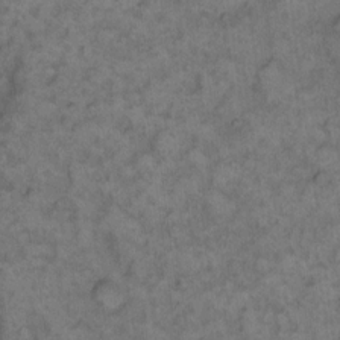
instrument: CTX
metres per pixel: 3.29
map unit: eHh
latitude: 12.9325
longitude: -64.1956
